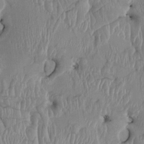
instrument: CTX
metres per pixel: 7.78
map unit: HNhu
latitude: 1.9528
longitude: -5.9528
